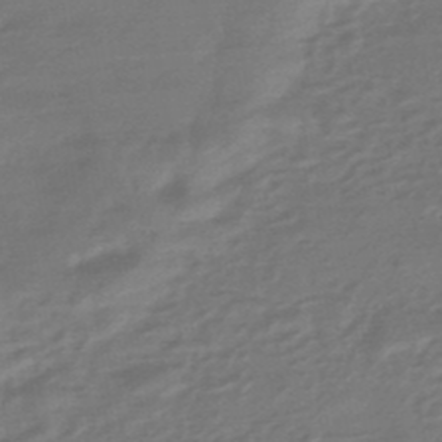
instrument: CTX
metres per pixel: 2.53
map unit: HNhu
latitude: -46.8786
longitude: 89.9178
